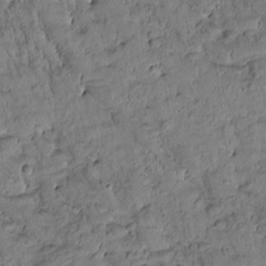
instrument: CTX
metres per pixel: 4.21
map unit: Htu
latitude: -2.8407
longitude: 172.2550
